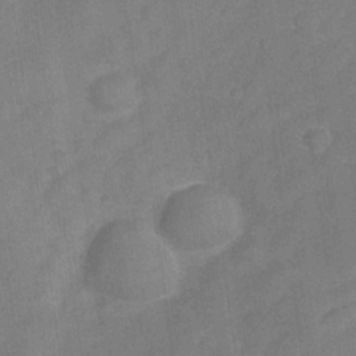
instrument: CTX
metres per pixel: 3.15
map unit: Hve
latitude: -28.6330
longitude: 92.8408
